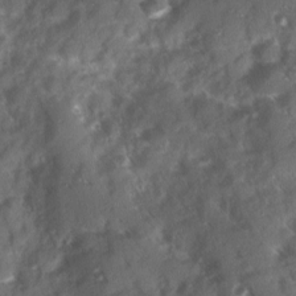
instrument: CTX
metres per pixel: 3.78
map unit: Ave
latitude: 10.3656
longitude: -103.0647
